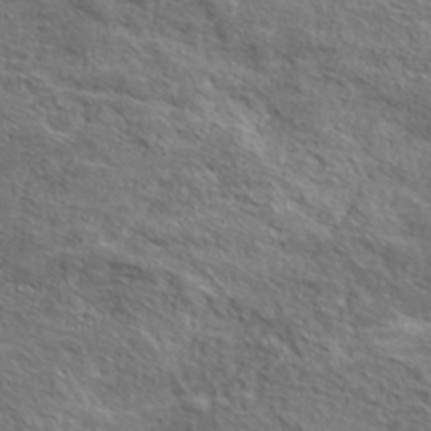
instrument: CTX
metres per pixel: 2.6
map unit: ANa
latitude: 40.1577
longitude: -90.8947
